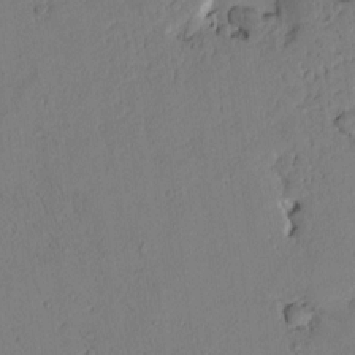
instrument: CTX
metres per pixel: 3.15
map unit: Htu
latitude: 3.3481
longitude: 178.4818
